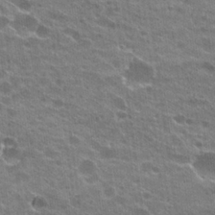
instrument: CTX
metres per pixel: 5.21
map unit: Hto
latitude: 24.2333
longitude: -42.1956
